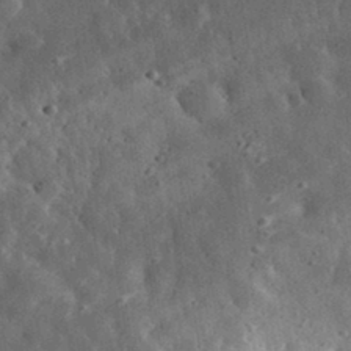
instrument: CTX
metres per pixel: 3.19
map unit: eHh
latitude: 33.8016
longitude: -79.4238
